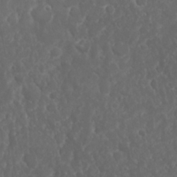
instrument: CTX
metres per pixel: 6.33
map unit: Nhu
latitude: 23.9528
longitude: -59.5560
